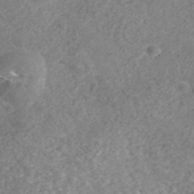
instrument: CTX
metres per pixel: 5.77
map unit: ANa
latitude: 42.9325
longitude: 23.8612
